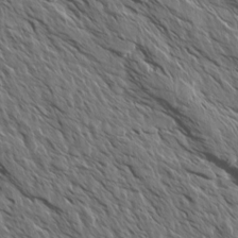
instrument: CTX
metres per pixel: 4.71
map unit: Aa
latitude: 13.7261
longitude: -143.0648
